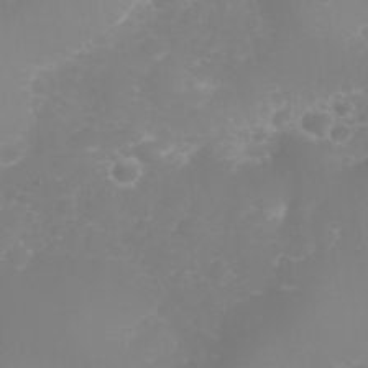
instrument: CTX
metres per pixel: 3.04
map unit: eHh
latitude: 30.6113
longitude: -65.1970
